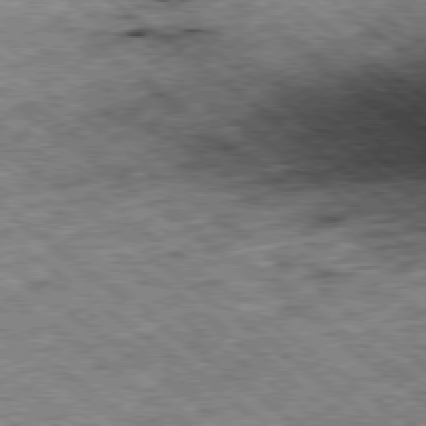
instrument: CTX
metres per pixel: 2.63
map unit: Ap
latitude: -79.3131
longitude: -51.3859
